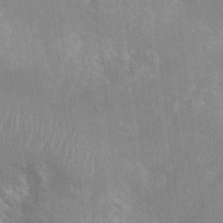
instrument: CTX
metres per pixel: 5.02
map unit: Nhu
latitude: 6.7246
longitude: -19.1592
